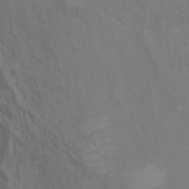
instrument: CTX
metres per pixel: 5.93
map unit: Ht
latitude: 11.1025
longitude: -40.6490
